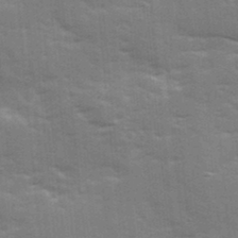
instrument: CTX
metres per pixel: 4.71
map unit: Ave
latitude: 12.0255
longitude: -102.5357
